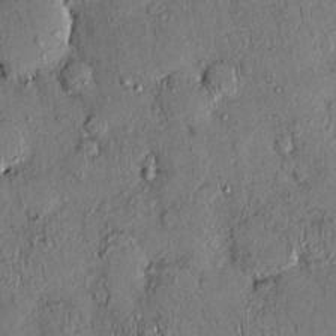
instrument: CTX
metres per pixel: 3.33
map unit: eHh
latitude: 0.2333
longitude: 15.4077
